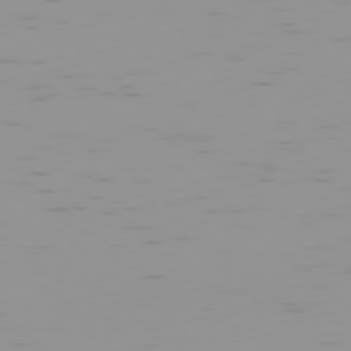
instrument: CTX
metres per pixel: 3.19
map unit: Ap
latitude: -78.3684
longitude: -64.1389
